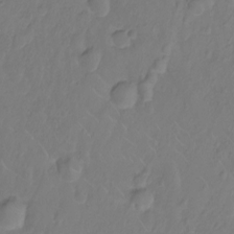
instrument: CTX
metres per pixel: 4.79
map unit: Ht
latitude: -9.5021
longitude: -35.9150
